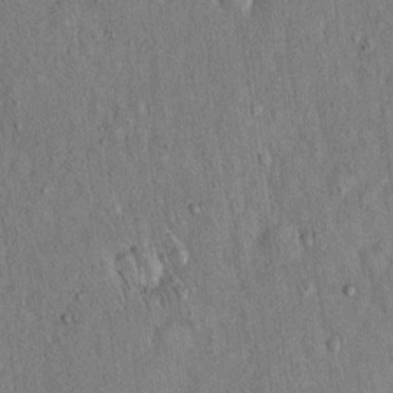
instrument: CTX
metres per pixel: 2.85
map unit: Hto
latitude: 14.4979
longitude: -58.8947
